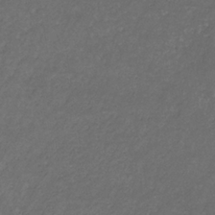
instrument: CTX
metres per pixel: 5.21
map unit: eHb
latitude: -32.7275
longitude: 71.3510
